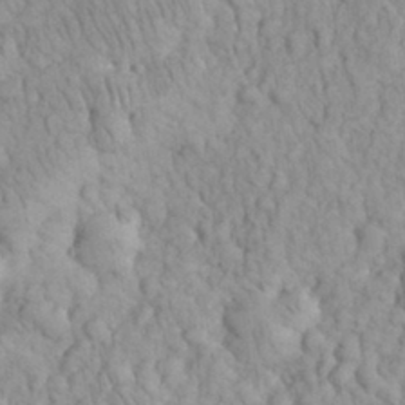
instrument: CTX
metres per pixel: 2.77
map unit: eHh
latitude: 32.6679
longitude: -65.1592
